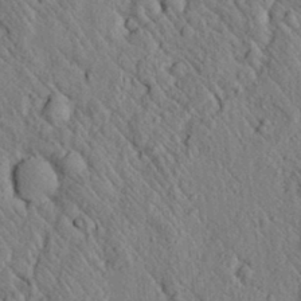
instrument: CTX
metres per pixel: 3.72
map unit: lAvf
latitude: 7.0269
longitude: 159.8989
